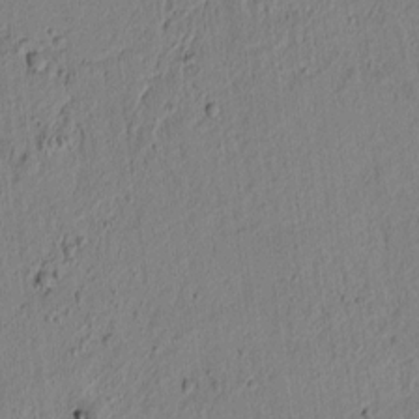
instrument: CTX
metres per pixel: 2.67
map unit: lAvf
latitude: 5.7072
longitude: 166.3306
